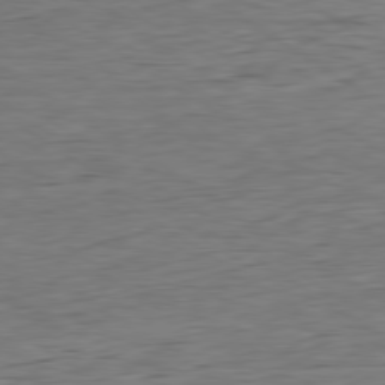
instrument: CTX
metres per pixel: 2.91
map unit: Hpe
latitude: -79.6910
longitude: 10.3495
